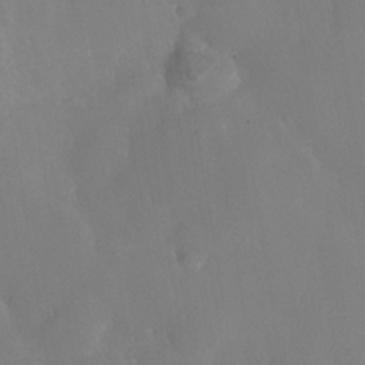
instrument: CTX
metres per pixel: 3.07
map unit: Nhe
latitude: -36.3873
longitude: -130.5168
